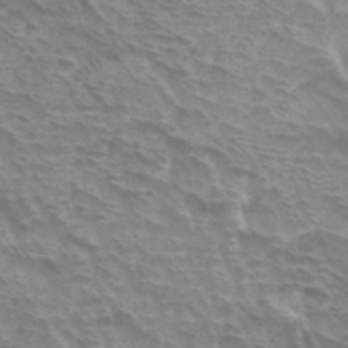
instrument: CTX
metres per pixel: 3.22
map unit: Hto
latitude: 33.1403
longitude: -43.9717
